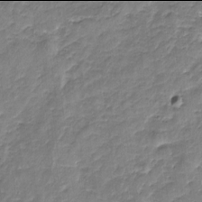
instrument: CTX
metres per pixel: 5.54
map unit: Nhu
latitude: -18.0094
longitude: -57.3670
